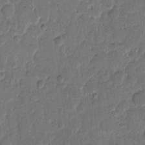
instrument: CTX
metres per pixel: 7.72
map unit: eHh
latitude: 9.4993
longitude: -65.1025
